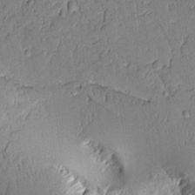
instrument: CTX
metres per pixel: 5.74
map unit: Aa
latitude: 10.9703
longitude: -128.9891
